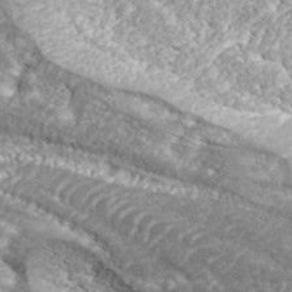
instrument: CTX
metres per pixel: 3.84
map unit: ANa
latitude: 41.3103
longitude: 26.5762
